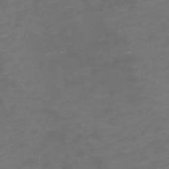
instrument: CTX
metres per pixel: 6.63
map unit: eHh
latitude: -1.2754
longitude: -78.9892
